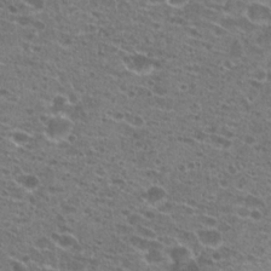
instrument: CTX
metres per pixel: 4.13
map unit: Hto
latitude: 21.7072
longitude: -41.2536
